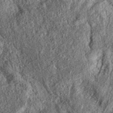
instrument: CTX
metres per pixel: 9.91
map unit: eAb
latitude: 37.0269
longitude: 106.9730
